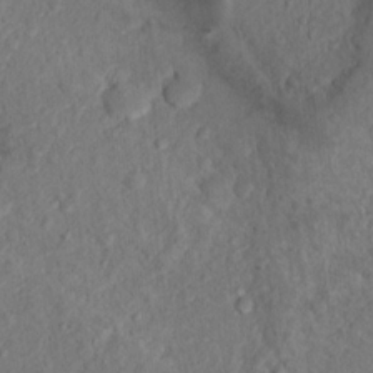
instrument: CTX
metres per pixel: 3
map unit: Hto
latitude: 15.4616
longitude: -30.8002
